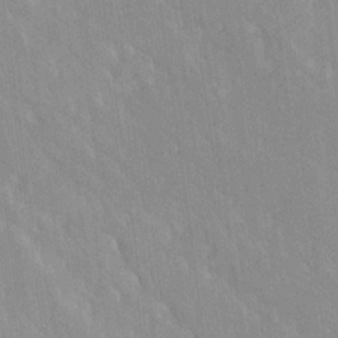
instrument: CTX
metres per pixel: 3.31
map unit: Ave
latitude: 19.4615
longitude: -136.7247
